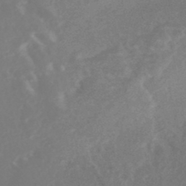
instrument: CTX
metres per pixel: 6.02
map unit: Nhe
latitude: -47.1431
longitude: -171.0836
